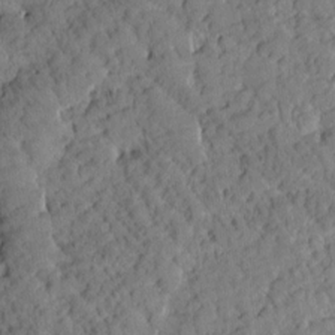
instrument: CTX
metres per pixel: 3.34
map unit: Htu
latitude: 1.1403
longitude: 177.0298
